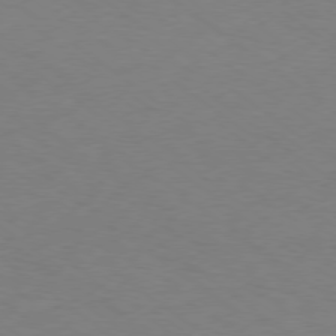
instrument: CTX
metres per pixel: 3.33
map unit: Ap
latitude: -78.4440
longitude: -75.6127
